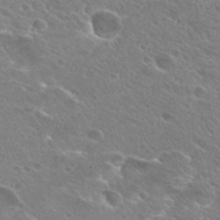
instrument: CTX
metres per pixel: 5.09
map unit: Hto
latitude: 26.8191
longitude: -40.5545
